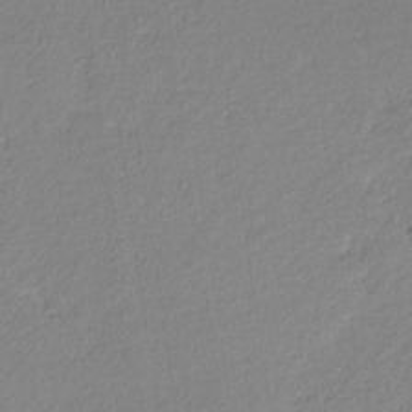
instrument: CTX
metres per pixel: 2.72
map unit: eHb
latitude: -30.4629
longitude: 62.8597
